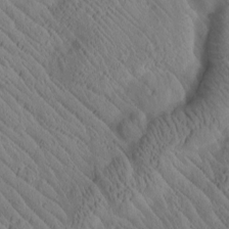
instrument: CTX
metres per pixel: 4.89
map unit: Htu
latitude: 1.1025
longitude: 176.2362
